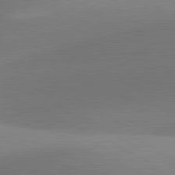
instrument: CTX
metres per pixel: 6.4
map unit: lApd
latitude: 81.4237
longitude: 131.1620
